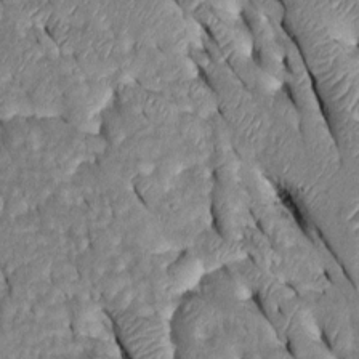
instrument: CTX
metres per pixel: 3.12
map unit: Htu
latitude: -0.5007
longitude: 149.3888
